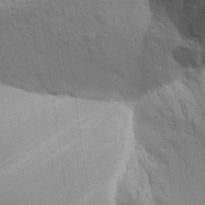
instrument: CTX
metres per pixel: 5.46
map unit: Aa
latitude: 31.4238
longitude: -140.3278
